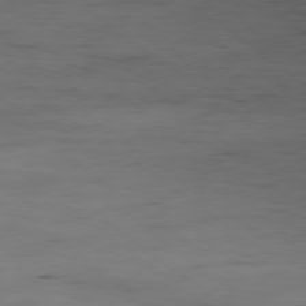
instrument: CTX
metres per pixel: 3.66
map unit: Hpe
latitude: -78.9541
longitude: 13.6533
